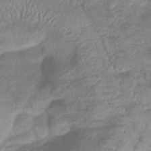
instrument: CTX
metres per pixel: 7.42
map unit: eHb
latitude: -40.9919
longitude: 80.3118
